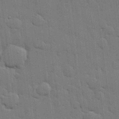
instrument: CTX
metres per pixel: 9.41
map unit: lHvf
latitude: 18.4412
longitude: -113.4237
